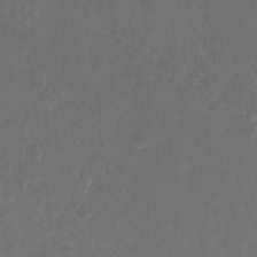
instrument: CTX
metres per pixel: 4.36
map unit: Nhu
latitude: -29.0864
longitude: -70.5168
